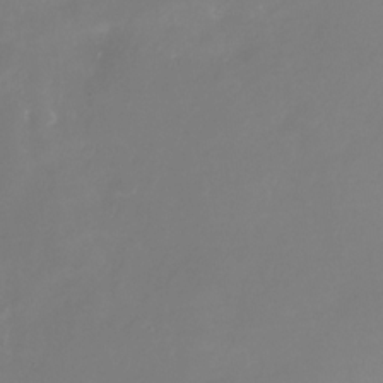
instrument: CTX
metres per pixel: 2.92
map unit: Nhu
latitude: -29.6344
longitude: -77.1781
